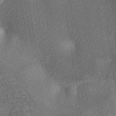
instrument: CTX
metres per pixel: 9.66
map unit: Ave
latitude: -5.8044
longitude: -120.3845
